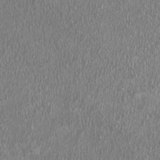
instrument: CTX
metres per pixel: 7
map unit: HNhu
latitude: -0.9353
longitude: 0.8219
